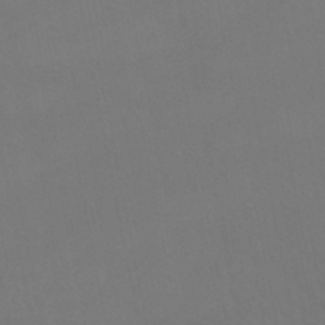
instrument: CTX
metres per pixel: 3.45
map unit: lHb
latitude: -44.3684
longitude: 60.9164
